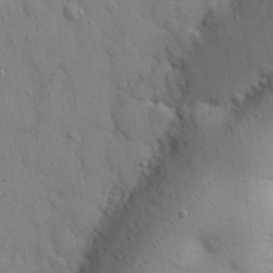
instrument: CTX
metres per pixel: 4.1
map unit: eHh
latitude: 26.8758
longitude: -75.4804
